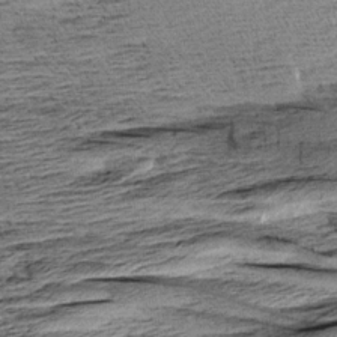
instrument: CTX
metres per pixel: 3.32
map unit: Aa
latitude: 8.2145
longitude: -139.6127
